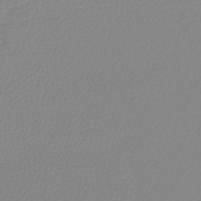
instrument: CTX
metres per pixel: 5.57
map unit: lHb
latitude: -44.1417
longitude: 72.6329
